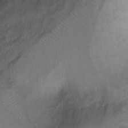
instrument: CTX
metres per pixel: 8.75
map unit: Ht
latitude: 7.8016
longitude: -29.9717
